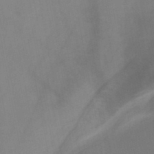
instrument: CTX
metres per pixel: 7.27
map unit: HNb
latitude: -47.2187
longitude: -47.4616
